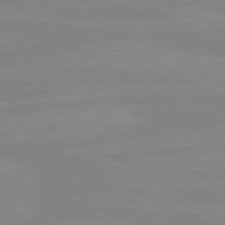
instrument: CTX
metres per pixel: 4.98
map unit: lApd
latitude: 80.8569
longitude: -176.2333
